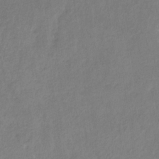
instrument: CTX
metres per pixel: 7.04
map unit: eHb
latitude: -30.2361
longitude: 62.5196
